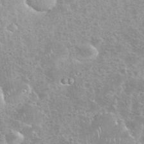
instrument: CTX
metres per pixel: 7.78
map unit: eHh
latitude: 35.4993
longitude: -60.5545
